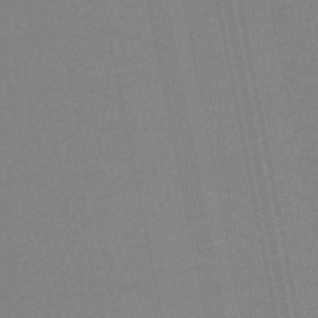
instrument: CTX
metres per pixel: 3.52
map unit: lHb
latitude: -49.0487
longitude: 68.6329
